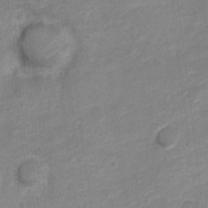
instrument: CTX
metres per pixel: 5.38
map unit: Nve
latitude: -18.4251
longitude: 109.1998
